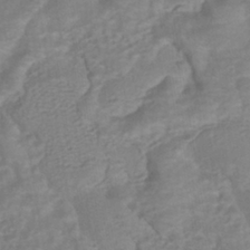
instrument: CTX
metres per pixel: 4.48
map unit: HNhu
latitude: -40.6518
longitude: 108.4440
